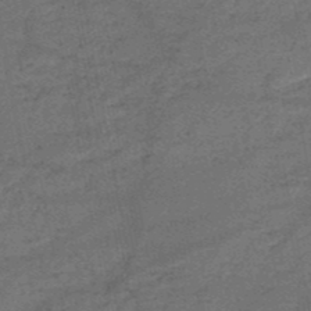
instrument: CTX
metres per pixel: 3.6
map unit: HNb
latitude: -50.9353
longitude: -40.6868
